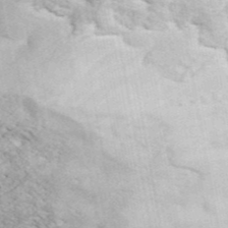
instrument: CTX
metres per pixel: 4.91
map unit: ANa
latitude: 41.9528
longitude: 49.4266
